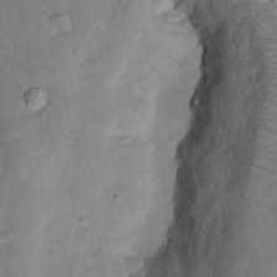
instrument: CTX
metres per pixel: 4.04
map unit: Ht
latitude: 14.4412
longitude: -41.0269
